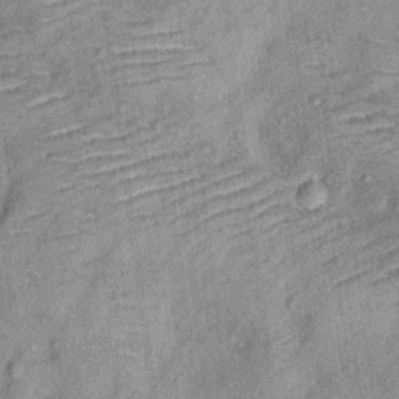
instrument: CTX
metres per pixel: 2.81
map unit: Ht
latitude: 11.6694
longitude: -39.3859
